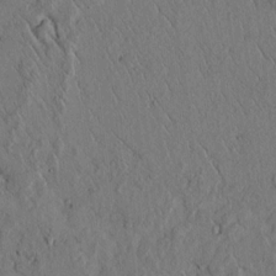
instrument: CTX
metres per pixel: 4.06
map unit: lAvf
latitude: 5.0080
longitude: 159.2187
